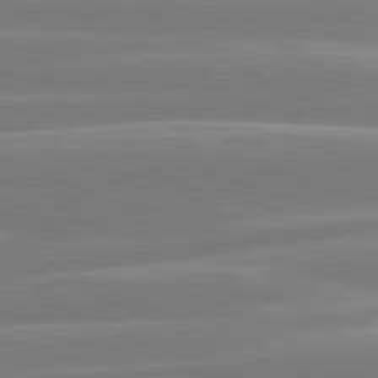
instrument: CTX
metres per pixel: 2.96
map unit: lApd
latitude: 81.0458
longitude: -131.4049
